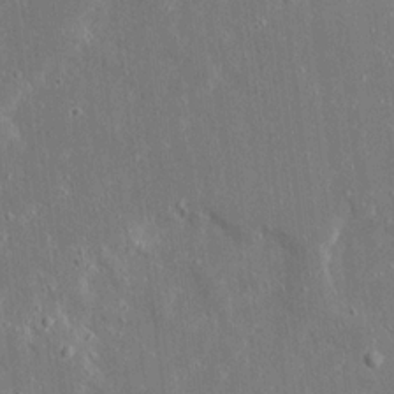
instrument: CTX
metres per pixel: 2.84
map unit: Ave
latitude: 17.4049
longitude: -140.6868
